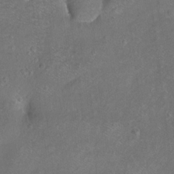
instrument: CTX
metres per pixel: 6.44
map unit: Hto
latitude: -7.4076
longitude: -36.2712
